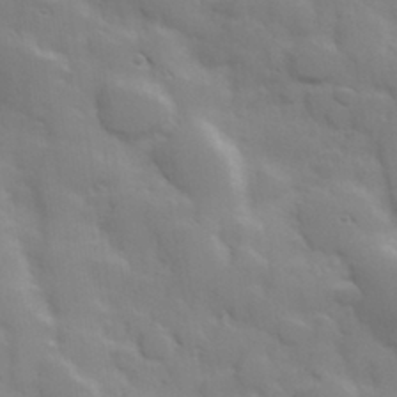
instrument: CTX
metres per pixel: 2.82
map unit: Hve
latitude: 31.0081
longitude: 150.6896
